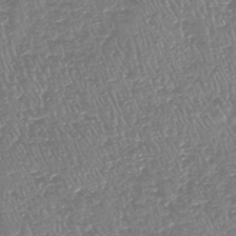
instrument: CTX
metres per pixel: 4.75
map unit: HNhu
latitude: -48.0472
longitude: 29.2565
